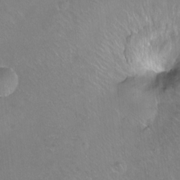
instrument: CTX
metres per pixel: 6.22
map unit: Hto
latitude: -14.1417
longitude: -42.1011
